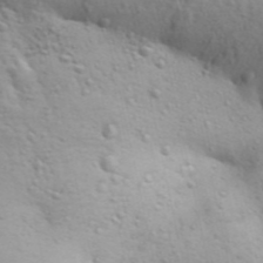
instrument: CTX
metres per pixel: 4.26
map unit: Aa
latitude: 29.5749
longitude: -146.2901
